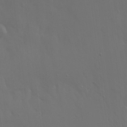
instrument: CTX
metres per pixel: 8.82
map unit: Hto
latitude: 19.2726
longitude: -56.4978
